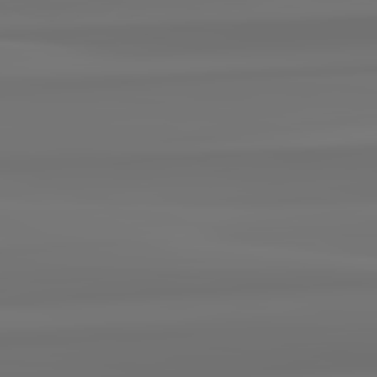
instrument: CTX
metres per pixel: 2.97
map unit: lApd
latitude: 82.7624
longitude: 171.5210
